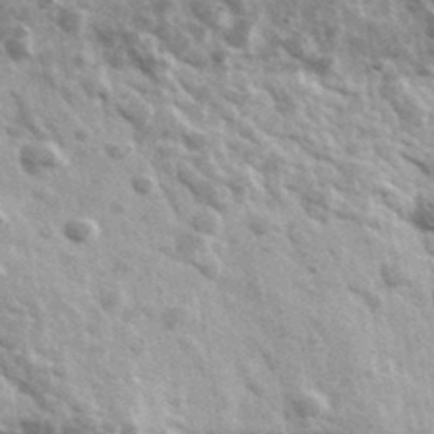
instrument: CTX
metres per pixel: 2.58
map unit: Ave
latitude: 39.0458
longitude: -108.2522
